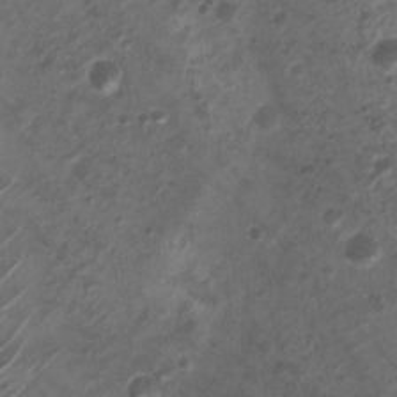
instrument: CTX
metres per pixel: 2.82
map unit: Nhu
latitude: 5.7261
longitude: -18.3845
